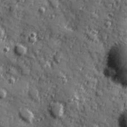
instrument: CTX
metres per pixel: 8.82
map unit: Hve
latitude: 25.1781
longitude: 146.9164
